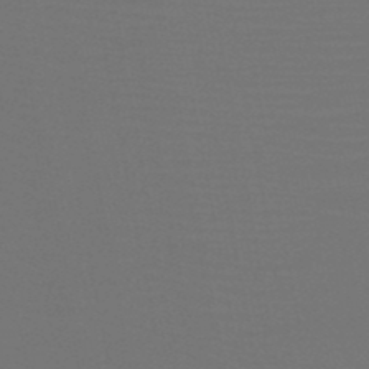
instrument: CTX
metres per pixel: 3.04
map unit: HNb
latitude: -47.8989
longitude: -42.7435
